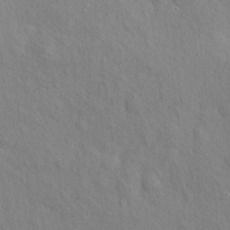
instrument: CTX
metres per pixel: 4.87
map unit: eHh
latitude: 3.8961
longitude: -73.9717
